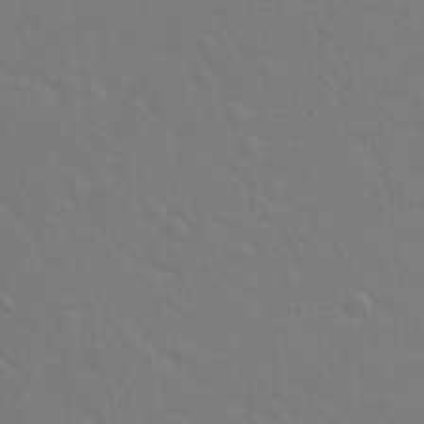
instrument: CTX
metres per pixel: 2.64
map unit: Hto
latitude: -3.3131
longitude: -35.1403
